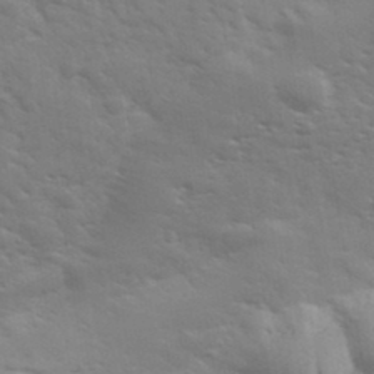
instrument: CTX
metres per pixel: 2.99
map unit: Ave
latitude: 37.2537
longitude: -109.1403
